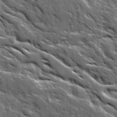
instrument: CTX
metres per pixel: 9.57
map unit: Ave
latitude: 15.8017
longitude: -131.7072
